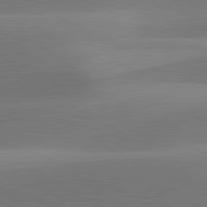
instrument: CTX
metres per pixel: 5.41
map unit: lApd
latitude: 81.5560
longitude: 129.7667
